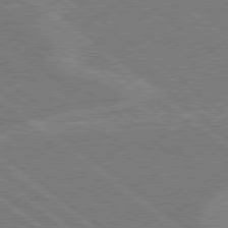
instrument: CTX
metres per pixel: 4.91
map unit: Hpe
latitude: 78.6491
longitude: -160.6301
